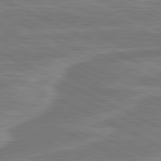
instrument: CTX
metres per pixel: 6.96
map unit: lApd
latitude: 81.0458
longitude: -174.8569
